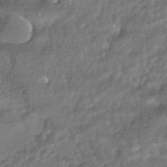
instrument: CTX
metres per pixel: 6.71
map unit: HNhu
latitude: -43.5399
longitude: 95.0864
